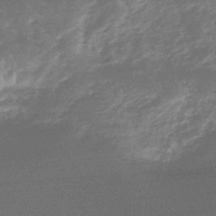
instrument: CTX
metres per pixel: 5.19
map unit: lHb
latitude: -48.3118
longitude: 72.7841
